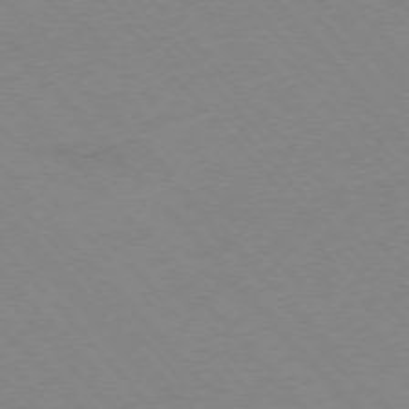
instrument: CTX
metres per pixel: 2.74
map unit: Hpe
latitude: -76.2928
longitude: -19.4804
